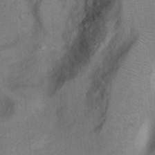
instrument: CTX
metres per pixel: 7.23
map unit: Hto
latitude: 7.7450
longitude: -30.5168
